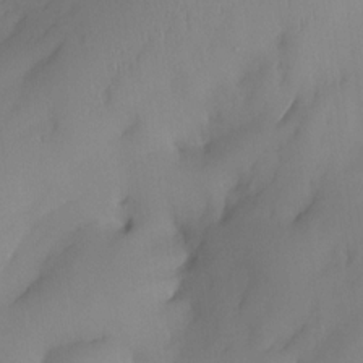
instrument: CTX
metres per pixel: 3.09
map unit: eHh
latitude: -23.2754
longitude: 15.5399
